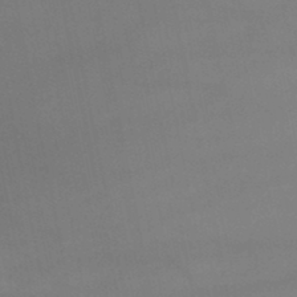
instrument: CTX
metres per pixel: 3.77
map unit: lHb
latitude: -44.4818
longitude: 60.9542
